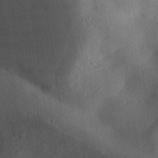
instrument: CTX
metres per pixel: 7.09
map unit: Aa
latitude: 32.2334
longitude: -144.6490
